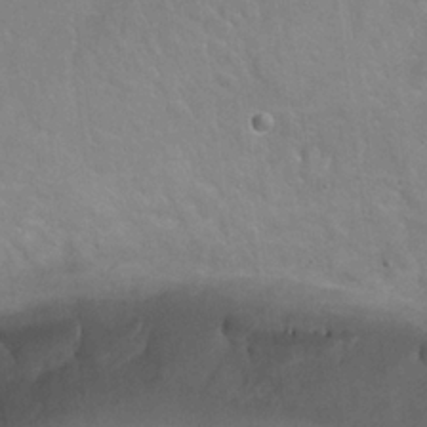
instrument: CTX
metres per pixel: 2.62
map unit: Hto
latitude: 22.2333
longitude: -51.7827
